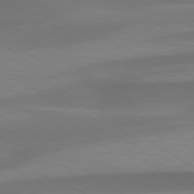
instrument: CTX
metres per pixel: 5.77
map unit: lApd
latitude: 79.4427
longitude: -94.6869
